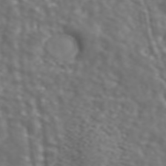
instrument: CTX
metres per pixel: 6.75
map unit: ANa
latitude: 44.2144
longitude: 28.3117
